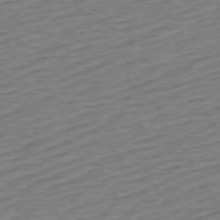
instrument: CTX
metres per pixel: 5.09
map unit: Ap
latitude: -73.6344
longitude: -69.0459
